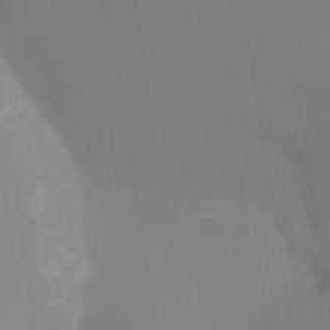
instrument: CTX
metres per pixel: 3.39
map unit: Ht
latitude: -16.6519
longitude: -47.4427
